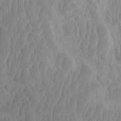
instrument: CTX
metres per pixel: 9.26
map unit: eHh
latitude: -1.9367
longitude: 15.9178
